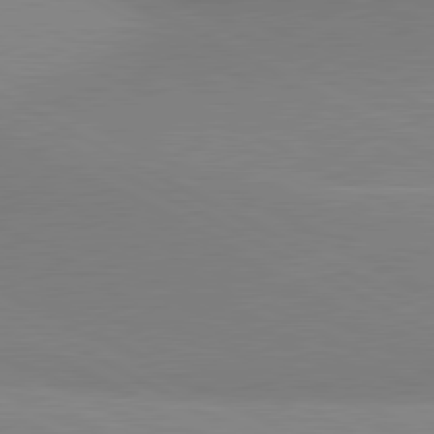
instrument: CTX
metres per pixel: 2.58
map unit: lApd
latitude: 80.6868
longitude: 127.4265
